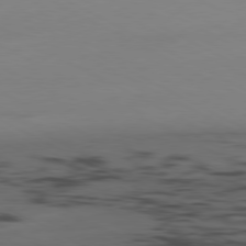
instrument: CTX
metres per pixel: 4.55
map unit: Ap
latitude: -80.6708
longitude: -94.8947
